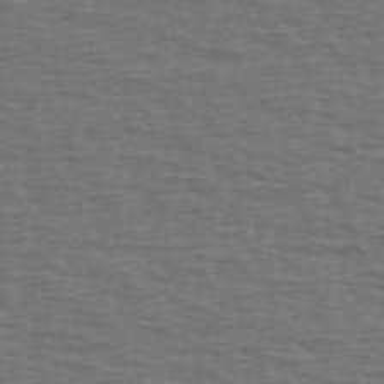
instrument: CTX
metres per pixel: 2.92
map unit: Ave
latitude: 39.3104
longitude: -113.1781
